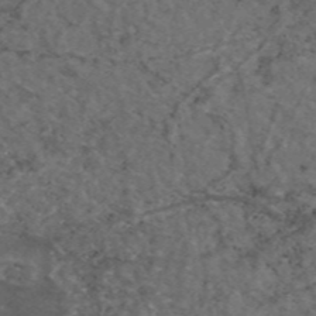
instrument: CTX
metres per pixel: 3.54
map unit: eAb
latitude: 46.7624
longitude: 112.3306
